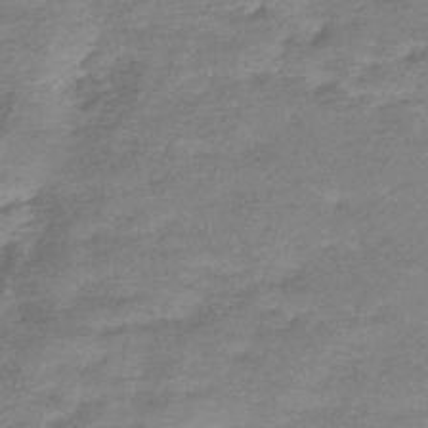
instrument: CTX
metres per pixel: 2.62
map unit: eHb
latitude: -45.5588
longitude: 82.7652
